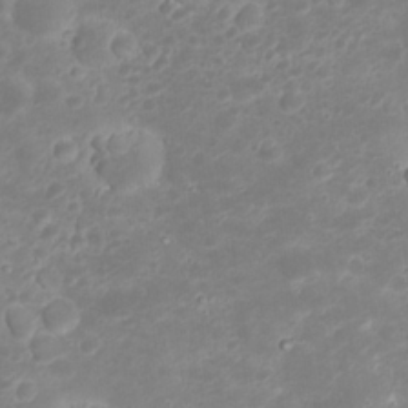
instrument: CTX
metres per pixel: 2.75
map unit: Nhu
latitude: 23.2915
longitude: -61.5749
